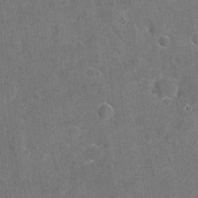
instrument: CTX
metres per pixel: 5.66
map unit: Nhu
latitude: -17.2376
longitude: -56.1577
